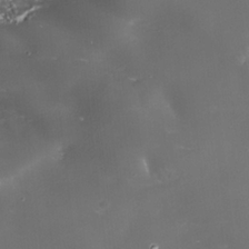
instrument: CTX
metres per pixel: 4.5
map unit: Nhe
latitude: -35.4454
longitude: -91.5749
